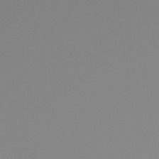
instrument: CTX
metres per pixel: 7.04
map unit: Ht
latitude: -13.7856
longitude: -51.3292
